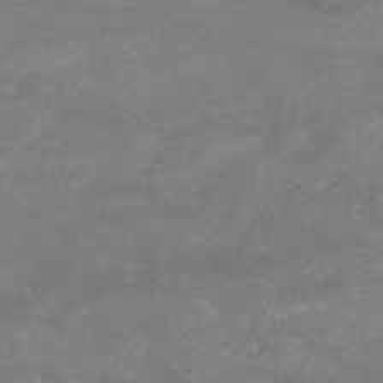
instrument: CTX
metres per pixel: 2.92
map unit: HNb
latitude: -53.6155
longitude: -41.4804
